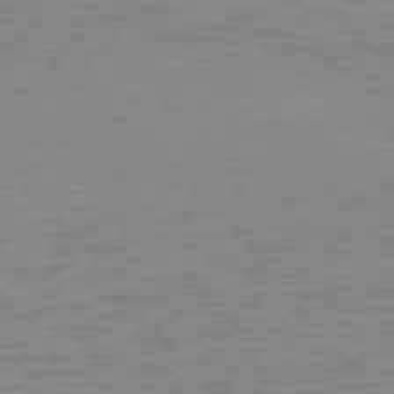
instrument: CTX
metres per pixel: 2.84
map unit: Ap
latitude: -77.0109
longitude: -77.3670
